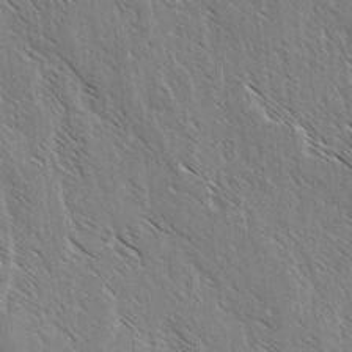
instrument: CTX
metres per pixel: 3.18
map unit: lAvf
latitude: -3.7855
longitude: -113.6694
